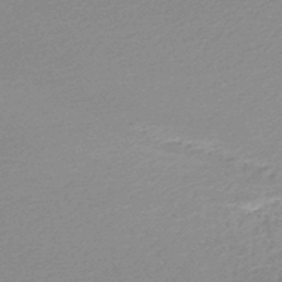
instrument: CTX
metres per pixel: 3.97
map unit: lHb
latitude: -48.1039
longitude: 66.2173
